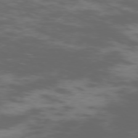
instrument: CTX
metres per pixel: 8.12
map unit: Ap
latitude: -75.4266
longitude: -67.3292
